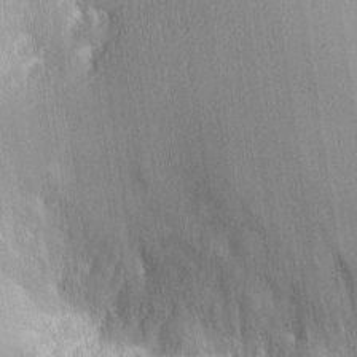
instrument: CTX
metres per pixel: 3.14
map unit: Ht
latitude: 7.7827
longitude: -75.4993
